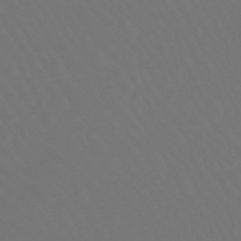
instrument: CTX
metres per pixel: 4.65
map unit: lHb
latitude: -47.3509
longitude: 75.8801
